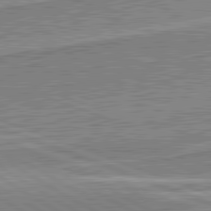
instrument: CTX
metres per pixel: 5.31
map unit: lApd
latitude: 82.0444
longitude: 139.6722
